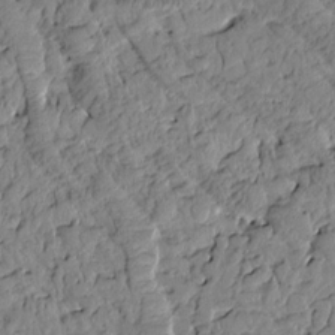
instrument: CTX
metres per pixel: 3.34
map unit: Htu
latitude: 1.2159
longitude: 177.3321
